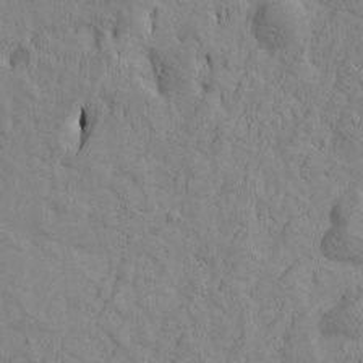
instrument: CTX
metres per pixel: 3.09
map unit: Htu
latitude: -2.2928
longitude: -175.4615
